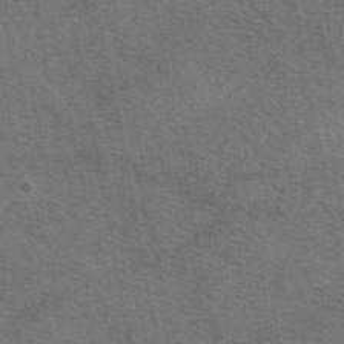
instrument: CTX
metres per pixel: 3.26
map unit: eAb
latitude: 48.1956
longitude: 114.2739
